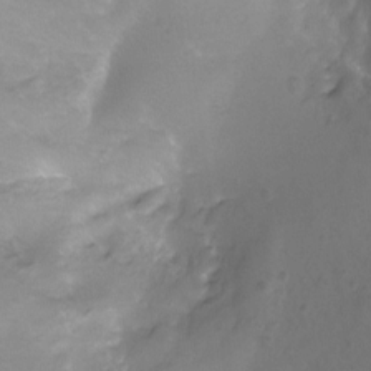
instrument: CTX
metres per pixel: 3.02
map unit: Nhu
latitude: -12.6519
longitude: -41.0647
